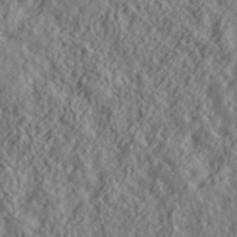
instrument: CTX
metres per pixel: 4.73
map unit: lHvf
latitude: 40.1199
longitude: -88.7247
